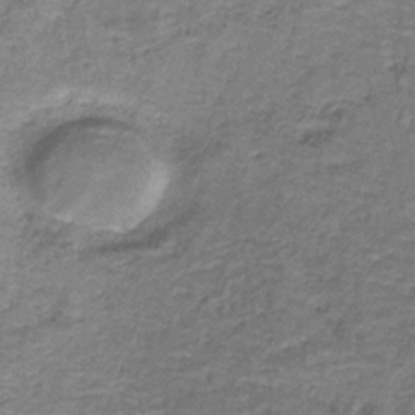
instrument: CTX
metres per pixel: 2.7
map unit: HNb
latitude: -37.9745
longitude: 51.2376
